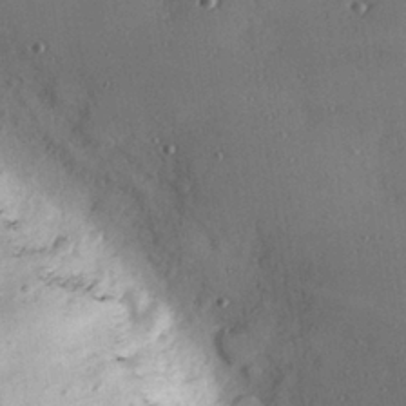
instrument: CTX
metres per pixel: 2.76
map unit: Hve
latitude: 27.2915
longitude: -91.2537
